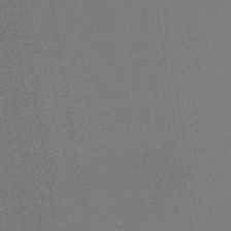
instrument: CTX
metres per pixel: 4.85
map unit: lHb
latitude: -44.4629
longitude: 64.9353
